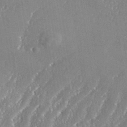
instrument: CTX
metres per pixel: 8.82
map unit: eHh
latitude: 34.3656
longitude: -132.8191
